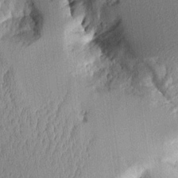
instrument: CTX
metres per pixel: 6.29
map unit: Aa
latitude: 10.7435
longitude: -128.1200
